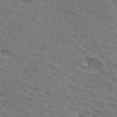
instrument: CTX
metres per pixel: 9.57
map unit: Hto
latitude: 30.9703
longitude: -45.4615
